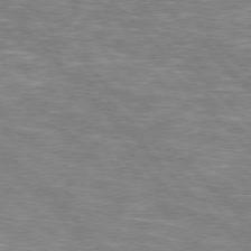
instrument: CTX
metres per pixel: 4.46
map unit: Hpe
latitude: 76.8191
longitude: -151.2915
